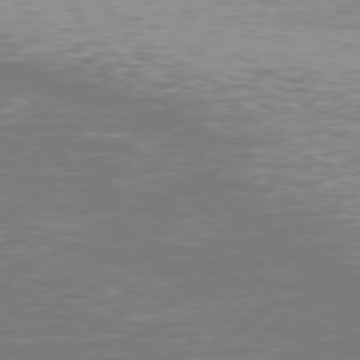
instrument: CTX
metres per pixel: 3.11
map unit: Hpe
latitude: 76.9891
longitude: -170.1011
